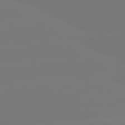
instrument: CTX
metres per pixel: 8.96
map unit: lApd
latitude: 80.9136
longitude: -148.8947
